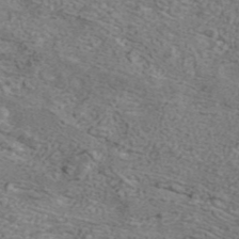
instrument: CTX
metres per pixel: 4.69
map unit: ANa
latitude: 42.3656
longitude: 26.7463
